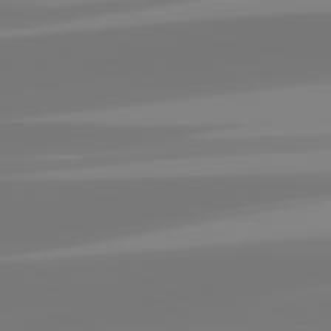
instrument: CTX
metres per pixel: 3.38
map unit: lApd
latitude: 81.9339
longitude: -149.5182
